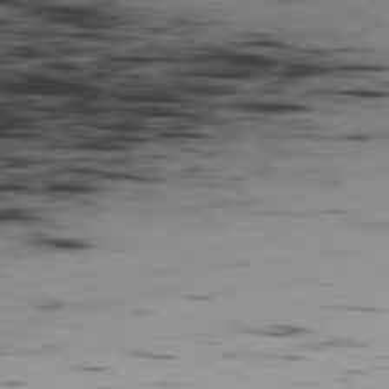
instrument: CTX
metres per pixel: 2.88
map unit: Ap
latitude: -80.6330
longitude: -93.3859
